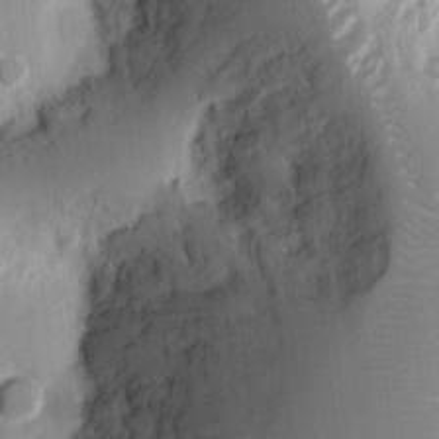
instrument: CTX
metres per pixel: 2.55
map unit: Ht
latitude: 9.4049
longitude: -74.5735
